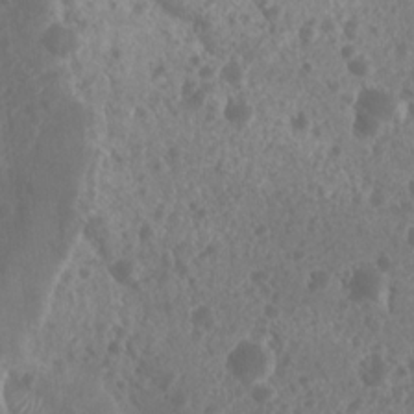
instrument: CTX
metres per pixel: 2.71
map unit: Nhu
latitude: 6.2711
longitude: -18.9513
